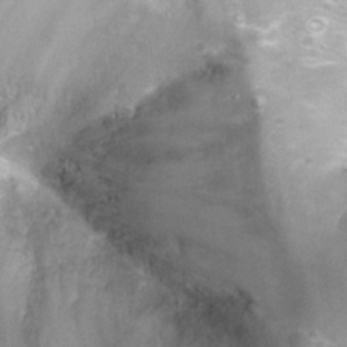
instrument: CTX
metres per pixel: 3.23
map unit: Nhu
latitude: 26.0444
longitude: -61.0836
